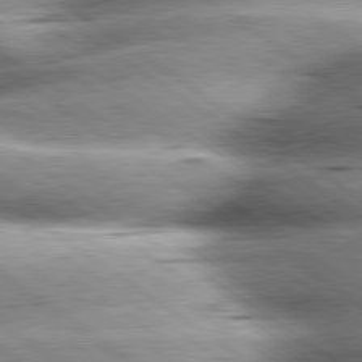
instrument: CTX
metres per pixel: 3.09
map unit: lApd
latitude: 80.0633
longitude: -141.0080
